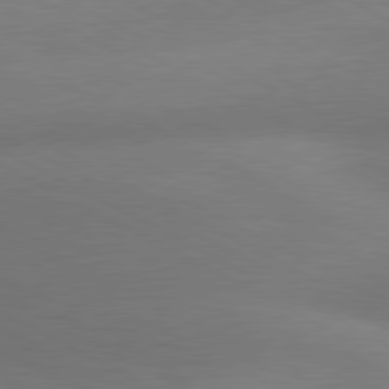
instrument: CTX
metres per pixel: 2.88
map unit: lApd
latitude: 80.5546
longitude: 128.9164
